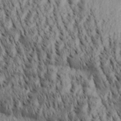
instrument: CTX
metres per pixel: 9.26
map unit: Aa
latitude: 30.3468
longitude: -138.0255
